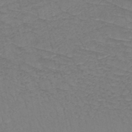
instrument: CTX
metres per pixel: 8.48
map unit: HNb
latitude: -49.9367
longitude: -51.7827
